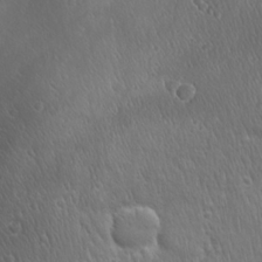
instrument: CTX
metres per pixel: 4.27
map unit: Ave
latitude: 22.7435
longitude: -135.2915
